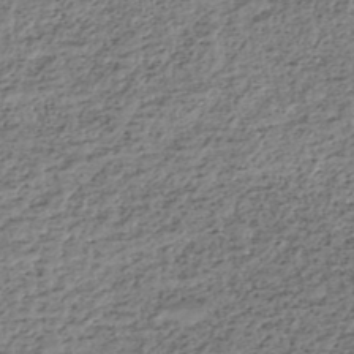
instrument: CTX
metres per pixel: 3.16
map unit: HNhu
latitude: -46.8975
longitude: 30.9164
